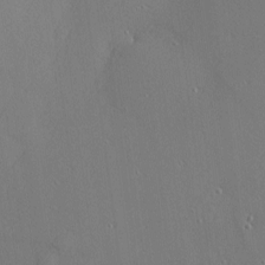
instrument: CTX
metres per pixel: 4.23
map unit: Nhu
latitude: 0.2144
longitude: -78.3656
